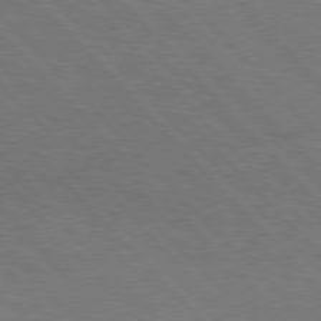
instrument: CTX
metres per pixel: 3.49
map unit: Hpe
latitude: 77.1025
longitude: -154.2522
